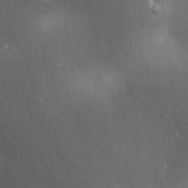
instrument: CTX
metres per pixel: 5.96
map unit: lAa
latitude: 1.7638
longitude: -116.5735
